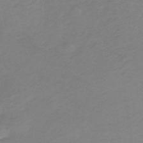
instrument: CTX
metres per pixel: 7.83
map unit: HNb
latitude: -33.1620
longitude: 61.1431
